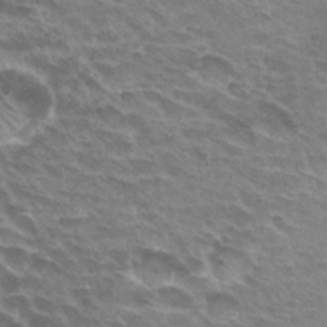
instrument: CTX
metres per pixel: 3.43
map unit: Hto
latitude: 29.8016
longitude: -42.2145
